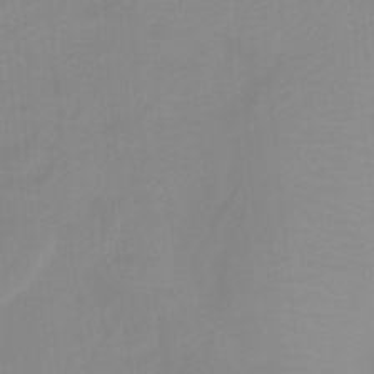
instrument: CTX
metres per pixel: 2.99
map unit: HNb
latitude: -33.7667
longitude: 57.9745
